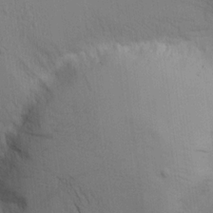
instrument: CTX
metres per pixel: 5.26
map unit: Aa
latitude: 16.5546
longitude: -148.8947
